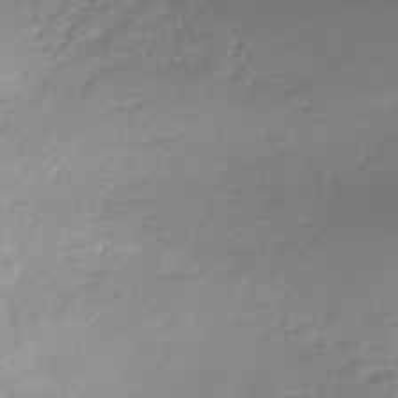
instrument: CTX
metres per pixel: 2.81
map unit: eHh
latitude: -43.0864
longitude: -33.2348
